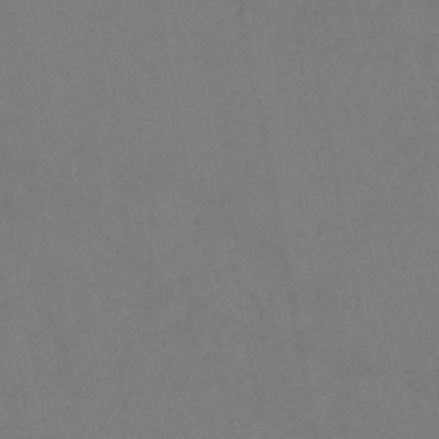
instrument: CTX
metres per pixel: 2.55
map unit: lHb
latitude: -47.1809
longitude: 78.8030
